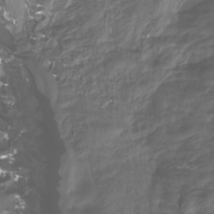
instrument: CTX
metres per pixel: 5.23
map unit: Htu
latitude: -12.8975
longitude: -46.5924
